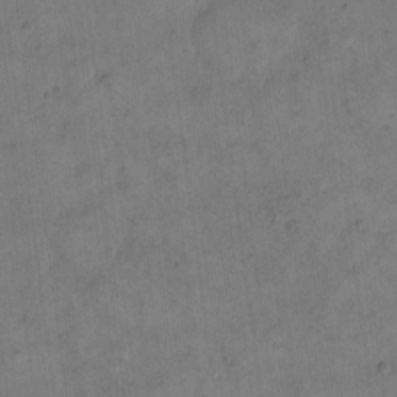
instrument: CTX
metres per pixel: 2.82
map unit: eHh
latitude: 14.5546
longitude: -66.3467
